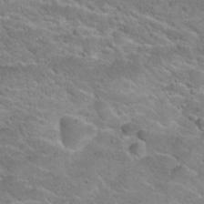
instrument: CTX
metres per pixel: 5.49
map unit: Hto
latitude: 24.8380
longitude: -49.8583
